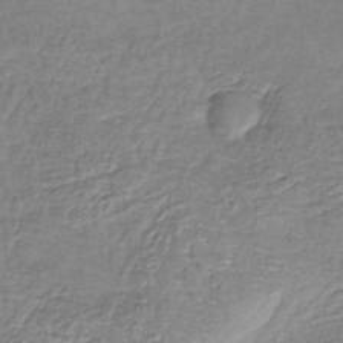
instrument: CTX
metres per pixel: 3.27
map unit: lHb
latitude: -38.6708
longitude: 61.2376
